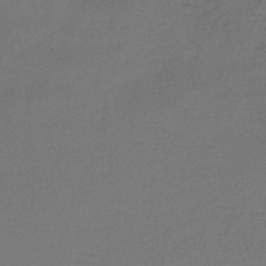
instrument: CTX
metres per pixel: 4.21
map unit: lHb
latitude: -45.3699
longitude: 57.6344
